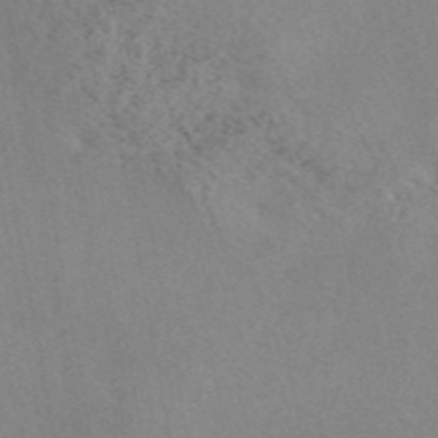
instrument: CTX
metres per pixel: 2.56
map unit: eAb
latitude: 45.9717
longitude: 112.2551
